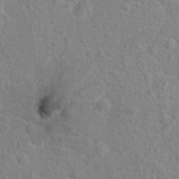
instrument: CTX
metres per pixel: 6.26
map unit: Hto
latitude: 16.9514
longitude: -41.9528
